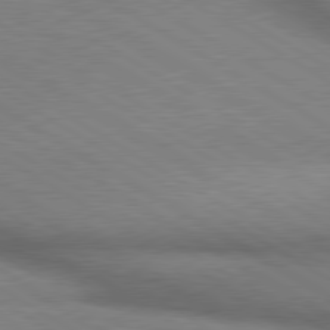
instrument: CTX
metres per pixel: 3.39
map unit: lApd
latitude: 80.1200
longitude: 164.0661
